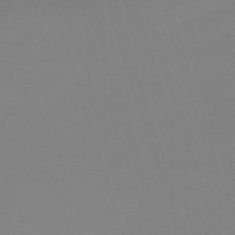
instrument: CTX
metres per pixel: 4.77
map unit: eHh
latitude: -63.3887
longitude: 49.1998
